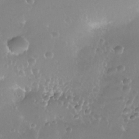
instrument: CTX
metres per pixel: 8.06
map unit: Nhe
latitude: -36.2739
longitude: -131.1970
